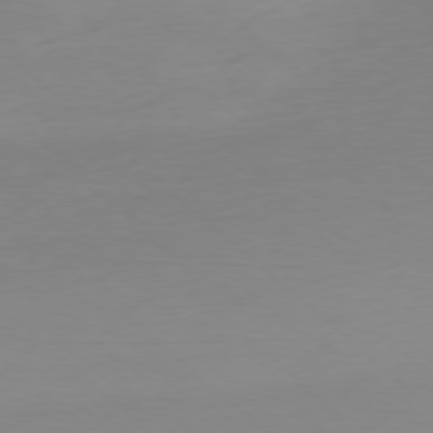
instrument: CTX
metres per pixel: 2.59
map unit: Ap
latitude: -78.1605
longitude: -67.7260
